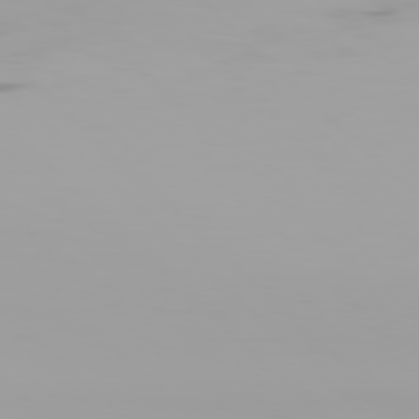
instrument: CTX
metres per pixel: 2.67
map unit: Hpe
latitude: 77.3481
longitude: -137.0837
